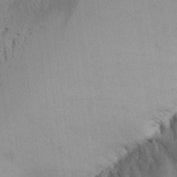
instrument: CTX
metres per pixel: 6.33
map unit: Aa
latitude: 24.6112
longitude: -128.9514
